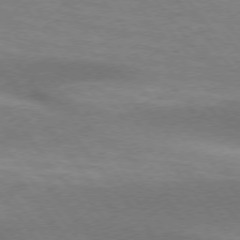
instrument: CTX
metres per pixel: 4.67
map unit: lApd
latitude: 74.7246
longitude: -50.4223
